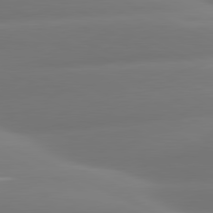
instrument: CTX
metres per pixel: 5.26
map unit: lApd
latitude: 81.0269
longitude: -160.2333
